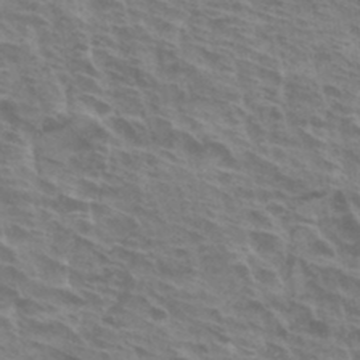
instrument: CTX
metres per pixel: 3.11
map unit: Hto
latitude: 33.7072
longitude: -40.6868
